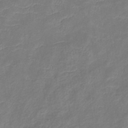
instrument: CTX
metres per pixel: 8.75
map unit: eHb
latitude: -38.7463
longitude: 75.8612
